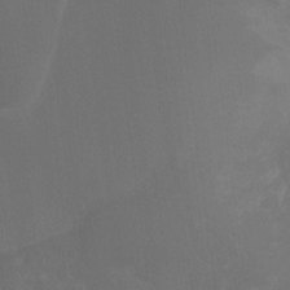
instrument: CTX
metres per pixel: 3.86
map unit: Ht
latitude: -10.3306
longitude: -40.3089
